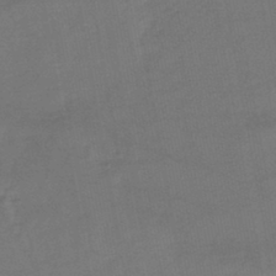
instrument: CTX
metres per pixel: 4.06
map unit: lHb
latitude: -43.9745
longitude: 75.5588
